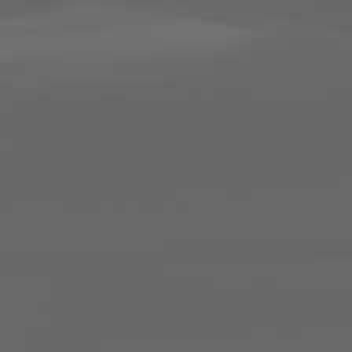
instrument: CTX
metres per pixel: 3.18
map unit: lApd
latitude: 82.9891
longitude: -133.6316
